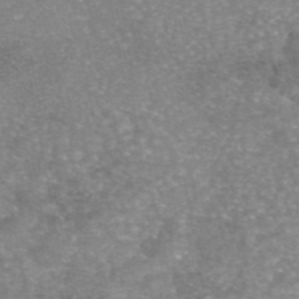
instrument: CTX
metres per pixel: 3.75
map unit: eAb
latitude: 45.9150
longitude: 104.6329
